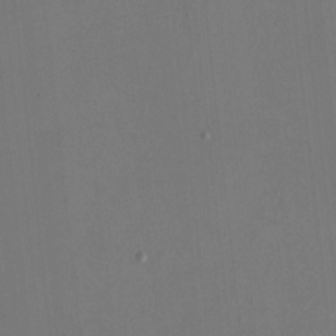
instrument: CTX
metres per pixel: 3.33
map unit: HNhu
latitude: 0.0255
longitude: -5.5182
